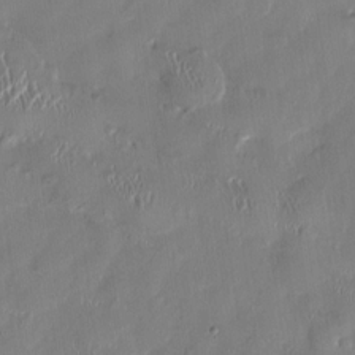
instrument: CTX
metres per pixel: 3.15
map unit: HNhu
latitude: 1.1592
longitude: -5.0080
